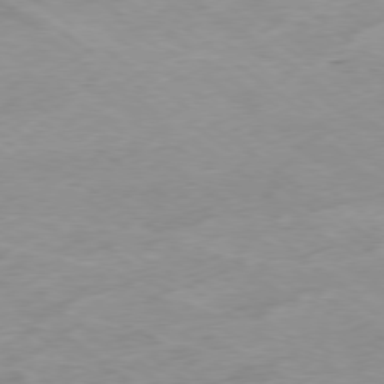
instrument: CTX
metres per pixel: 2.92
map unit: Hpe
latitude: -78.9541
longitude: -22.7057
